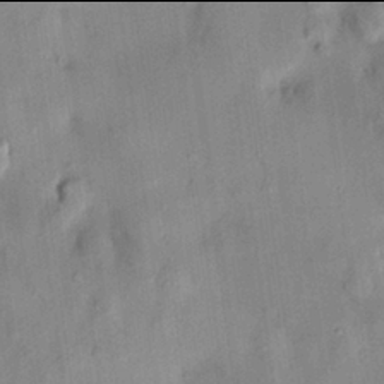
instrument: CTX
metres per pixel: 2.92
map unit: HNhu
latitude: 13.9906
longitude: 11.0298
